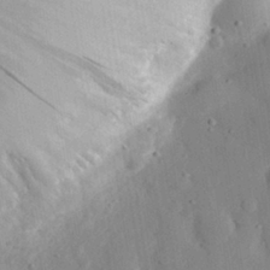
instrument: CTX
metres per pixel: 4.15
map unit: eHh
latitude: 28.3278
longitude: -78.1200
